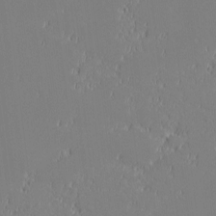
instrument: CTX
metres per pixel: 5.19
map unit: eHh
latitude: -2.9352
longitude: -83.8961
